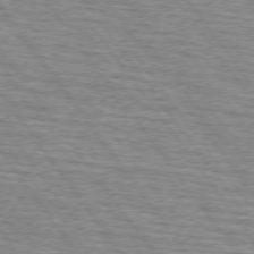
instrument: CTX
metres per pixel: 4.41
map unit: lApd
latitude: 74.4223
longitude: -75.8017
